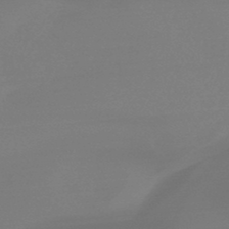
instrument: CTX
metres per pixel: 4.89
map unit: HNb
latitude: -45.0486
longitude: -44.0822
